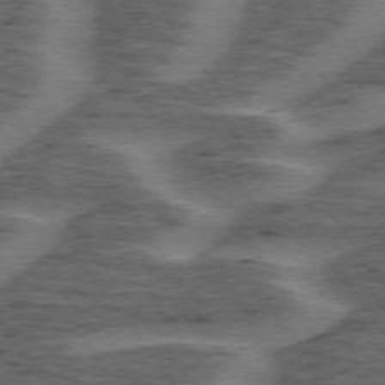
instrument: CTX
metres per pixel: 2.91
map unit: lApd
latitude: 75.1403
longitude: -69.8772
